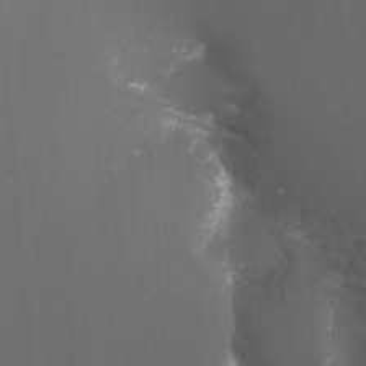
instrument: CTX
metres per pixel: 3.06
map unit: Nhu
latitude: -7.7666
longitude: -76.5356
